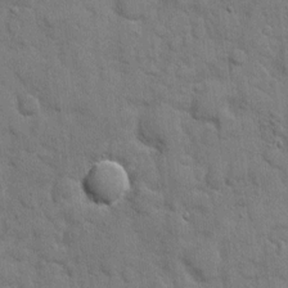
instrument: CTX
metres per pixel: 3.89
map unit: eHh
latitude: 9.2915
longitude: -67.1403
